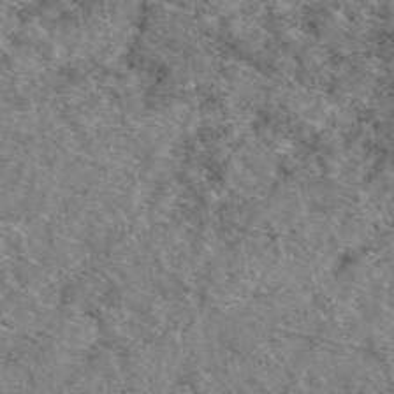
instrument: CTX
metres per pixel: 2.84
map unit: eAb
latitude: 49.3293
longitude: 113.8989
